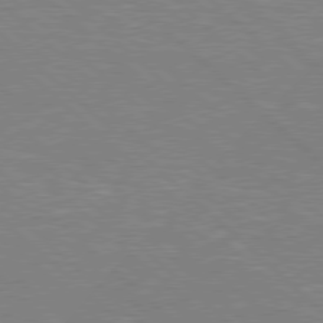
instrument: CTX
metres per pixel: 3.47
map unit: Hpe
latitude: 77.7827
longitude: -152.3845
